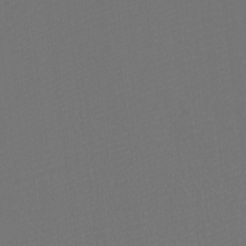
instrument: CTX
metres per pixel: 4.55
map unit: Htu
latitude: -11.5966
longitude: -71.1403
